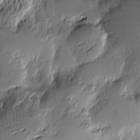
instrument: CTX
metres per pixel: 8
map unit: Htu
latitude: -2.3684
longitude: -177.3670
